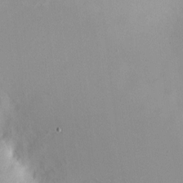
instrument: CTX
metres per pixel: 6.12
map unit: HNhu
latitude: 5.5938
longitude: 8.0094
